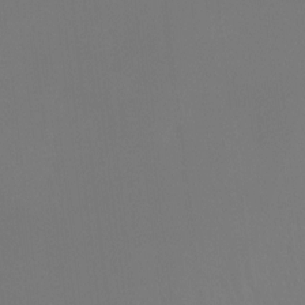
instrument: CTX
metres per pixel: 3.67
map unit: Ht
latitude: -8.6707
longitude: -33.7072
